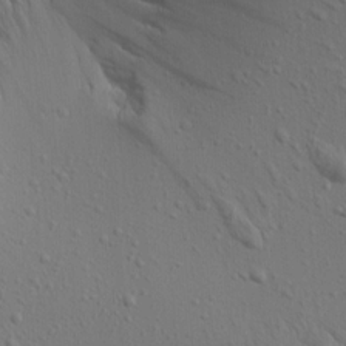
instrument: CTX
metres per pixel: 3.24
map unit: Aa
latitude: 19.3292
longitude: -142.0255
